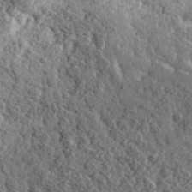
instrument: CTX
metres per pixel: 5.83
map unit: eHh
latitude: 36.0255
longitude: -79.8961
